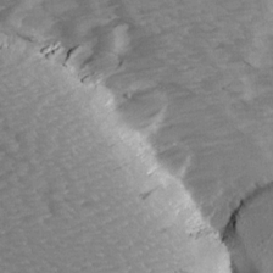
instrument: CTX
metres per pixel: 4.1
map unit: Ave
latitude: 14.6302
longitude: -103.3292
